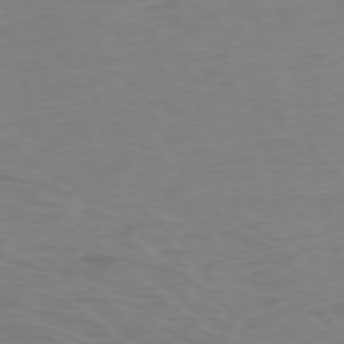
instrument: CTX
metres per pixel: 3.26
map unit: Ap
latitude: -76.1039
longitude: -73.9906
